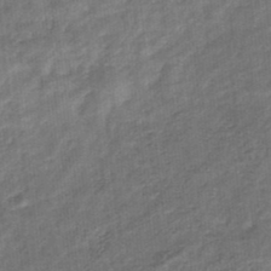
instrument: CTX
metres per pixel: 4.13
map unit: eHb
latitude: -34.3684
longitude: 79.4454
